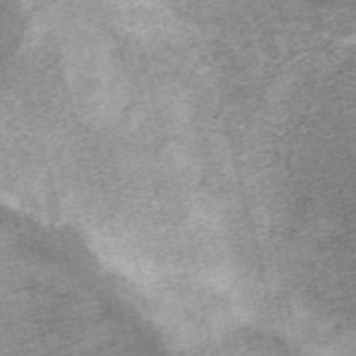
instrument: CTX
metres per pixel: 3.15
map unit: ANa
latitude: 37.1592
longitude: 15.7667
